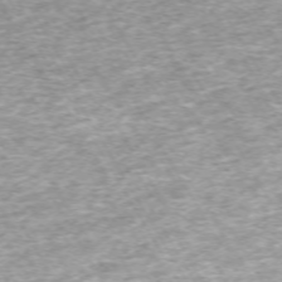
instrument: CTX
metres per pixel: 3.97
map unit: Hpe
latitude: -71.2565
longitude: 14.0283
